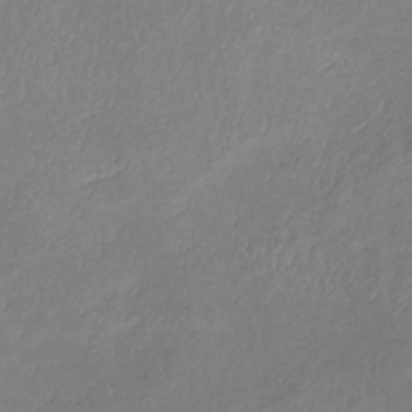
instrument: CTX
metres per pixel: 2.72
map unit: lHb
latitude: -38.0094
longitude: 73.7855
